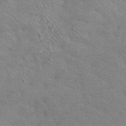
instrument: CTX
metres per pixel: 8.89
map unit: HNhu
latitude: -42.5384
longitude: 92.5574
